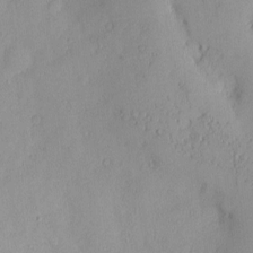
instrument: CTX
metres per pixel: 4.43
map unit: eHh
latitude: 0.1200
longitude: 18.6896
